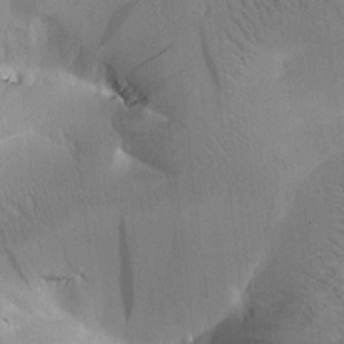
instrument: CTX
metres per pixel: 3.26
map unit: Htu
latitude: -0.0283
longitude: 172.5385
